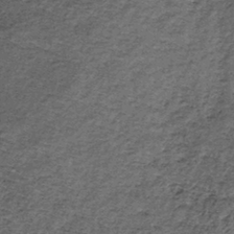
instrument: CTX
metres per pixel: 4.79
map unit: lHb
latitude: -39.4076
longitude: 66.3496
